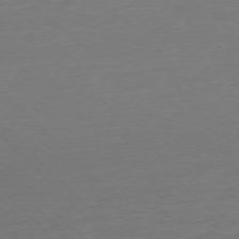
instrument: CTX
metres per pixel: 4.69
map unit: Ap
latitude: -76.8786
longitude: -92.1011
